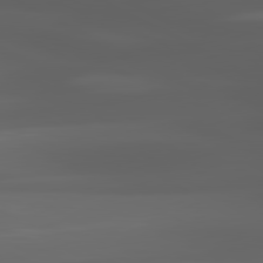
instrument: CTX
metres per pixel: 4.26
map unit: lApd
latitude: 80.4034
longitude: -140.5167
